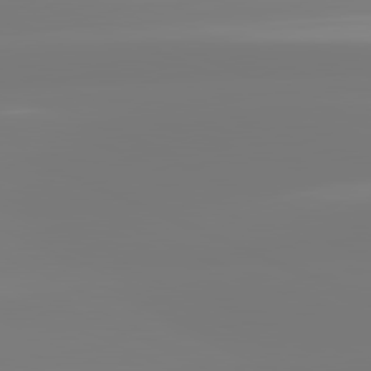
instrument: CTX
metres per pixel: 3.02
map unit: lApd
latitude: 81.7261
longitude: -149.1403
